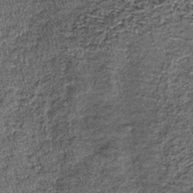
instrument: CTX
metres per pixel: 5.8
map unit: lHb
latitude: -39.5966
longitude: 65.2187
